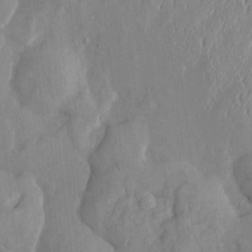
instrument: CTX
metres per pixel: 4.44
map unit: Htu
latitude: 3.0458
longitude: 147.6344
